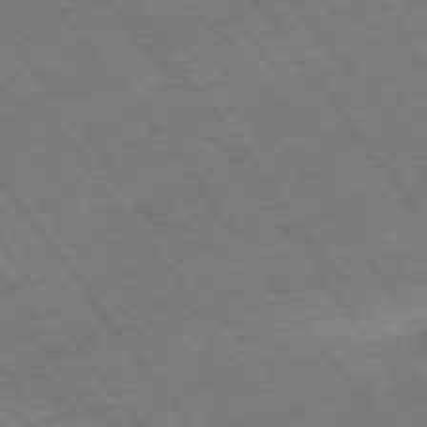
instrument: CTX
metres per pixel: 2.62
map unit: Hpe
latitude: -75.3888
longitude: -22.6868
